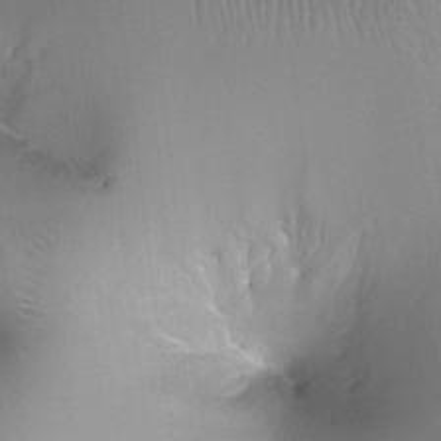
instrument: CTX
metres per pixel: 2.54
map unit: Ht
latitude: -16.3496
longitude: -40.7813
